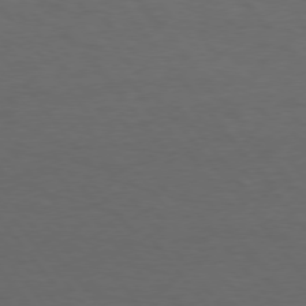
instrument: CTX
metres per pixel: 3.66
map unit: Hpe
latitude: 74.9136
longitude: -131.7072
